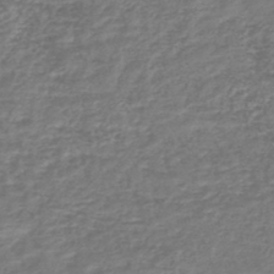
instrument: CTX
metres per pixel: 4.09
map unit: lHb
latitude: -46.3306
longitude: 73.6722
